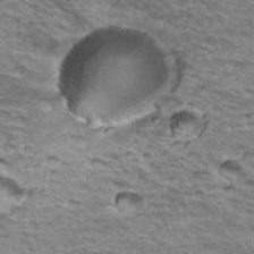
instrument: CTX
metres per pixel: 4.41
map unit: Hto
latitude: 35.4615
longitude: -42.9514
